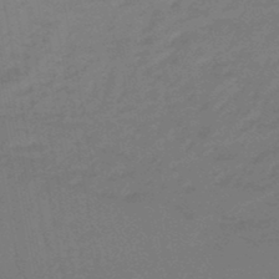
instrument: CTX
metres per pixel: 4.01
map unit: eHb
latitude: -46.9352
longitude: 82.3873
